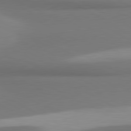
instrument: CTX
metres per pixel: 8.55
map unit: lApd
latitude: 81.0647
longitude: 174.5195
